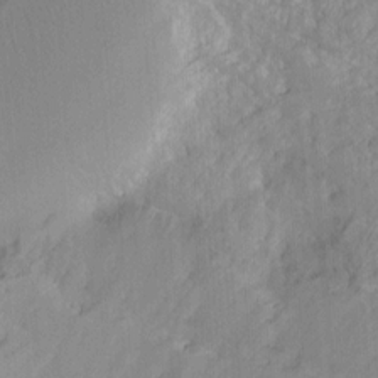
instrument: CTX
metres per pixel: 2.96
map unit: Ht
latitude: -7.7099
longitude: -38.4034
